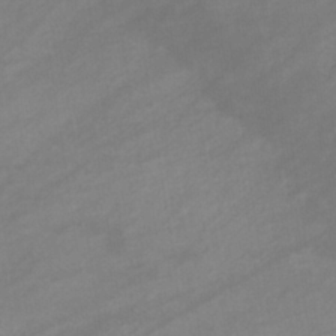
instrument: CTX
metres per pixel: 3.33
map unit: eHb
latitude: -33.6722
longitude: 72.6896
